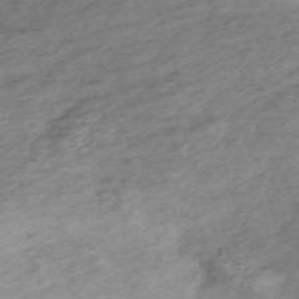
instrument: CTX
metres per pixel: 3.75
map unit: eHh
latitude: -61.2754
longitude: 53.0108
